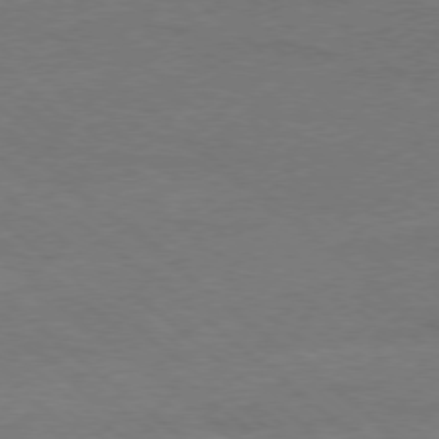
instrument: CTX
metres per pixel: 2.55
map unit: Hpe
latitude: -78.2361
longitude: -19.8772
